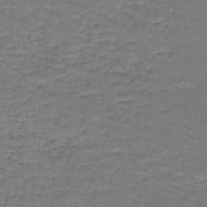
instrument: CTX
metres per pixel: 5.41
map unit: lHb
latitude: -43.1998
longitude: 58.1983
